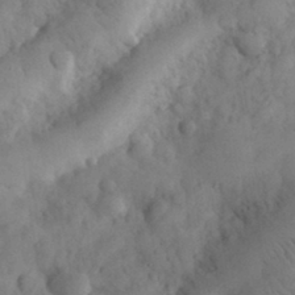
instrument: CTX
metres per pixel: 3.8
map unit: eHh
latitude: 31.3293
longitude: -68.3278
